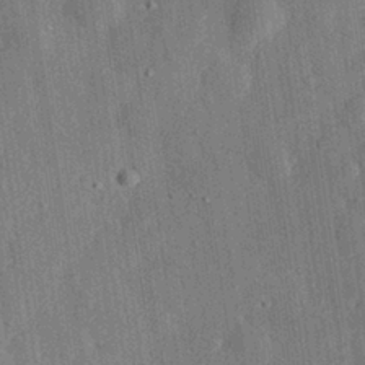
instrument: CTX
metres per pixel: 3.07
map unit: eHh
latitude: 28.6301
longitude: -80.5735
